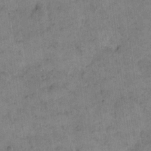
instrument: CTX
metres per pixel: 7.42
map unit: eHh
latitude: 14.1767
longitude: -66.6112
